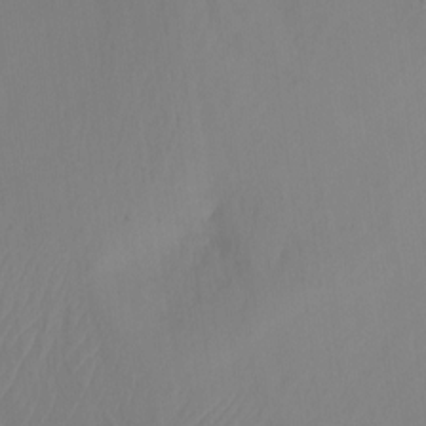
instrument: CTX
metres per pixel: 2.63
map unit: Ht
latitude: -15.1998
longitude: -43.2726
